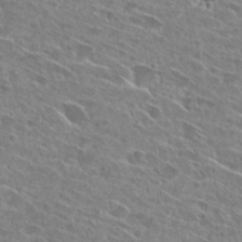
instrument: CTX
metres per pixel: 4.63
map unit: Hto
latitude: 27.1781
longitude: -44.8002
